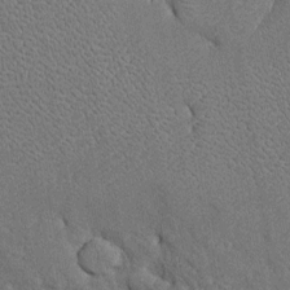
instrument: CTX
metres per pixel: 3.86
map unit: Htu
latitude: -7.0675
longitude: 155.7477
